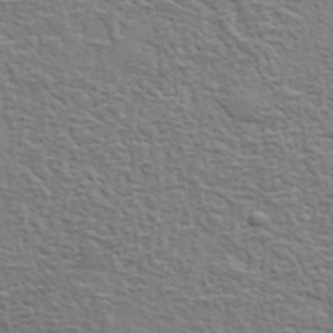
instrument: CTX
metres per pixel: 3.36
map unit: lHvf
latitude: 37.5938
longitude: -88.9703
